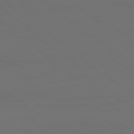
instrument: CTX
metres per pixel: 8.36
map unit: Ap
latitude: -79.3509
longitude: -60.9324
